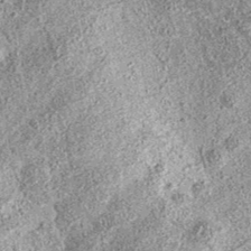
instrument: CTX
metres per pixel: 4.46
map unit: eAb
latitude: 36.3845
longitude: 111.7667
